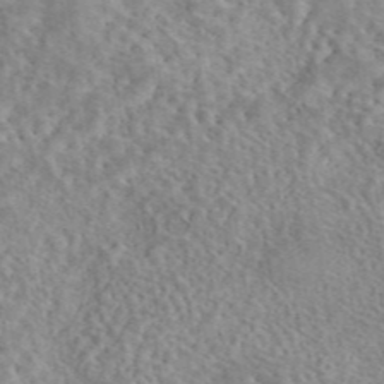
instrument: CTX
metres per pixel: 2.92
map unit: eAb
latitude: 44.4412
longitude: 116.3873
